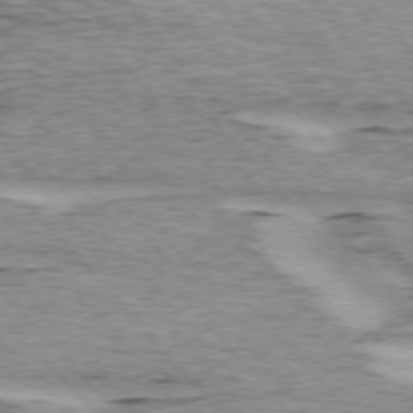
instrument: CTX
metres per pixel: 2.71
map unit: lApd
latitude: 75.5749
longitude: -77.7827
